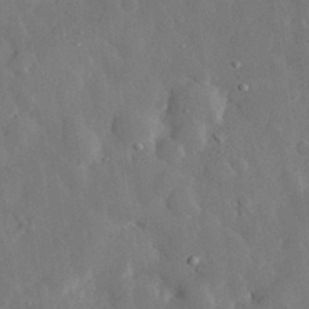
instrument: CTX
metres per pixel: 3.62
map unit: eHh
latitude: 29.0458
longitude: -79.4994
